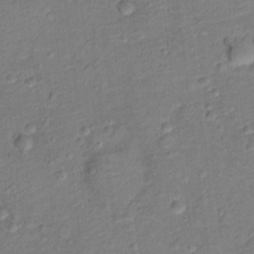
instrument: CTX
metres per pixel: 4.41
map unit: Ht
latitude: 12.5168
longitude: -39.0458
